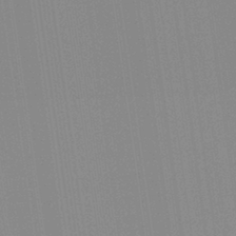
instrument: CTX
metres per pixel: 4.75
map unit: Aa
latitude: 32.3467
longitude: -142.4223
